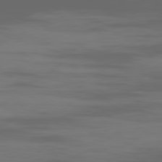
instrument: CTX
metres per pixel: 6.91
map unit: Ap
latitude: -80.1228
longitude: -93.9150
